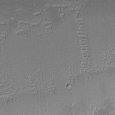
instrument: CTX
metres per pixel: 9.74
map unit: eHh
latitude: -2.3873
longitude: -85.7639
